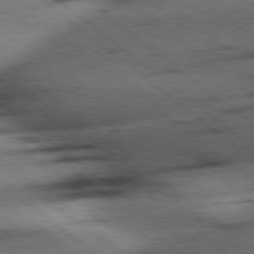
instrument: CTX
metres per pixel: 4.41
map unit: Hpe
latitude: 78.3845
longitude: -154.2145
